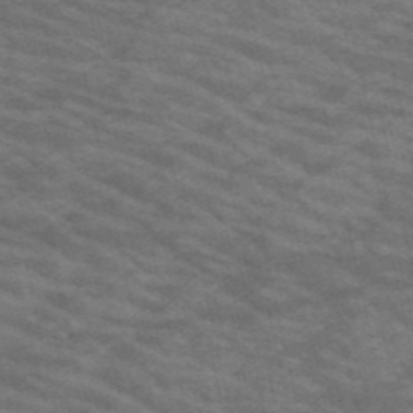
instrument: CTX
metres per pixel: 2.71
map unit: HNb
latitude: -53.3509
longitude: -43.4804
